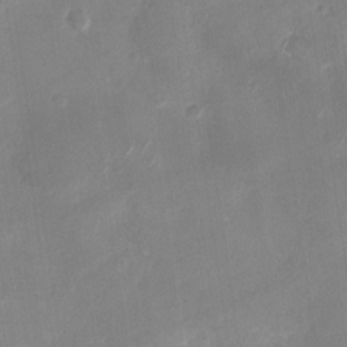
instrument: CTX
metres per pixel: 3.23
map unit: Nhu
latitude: -28.4440
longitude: -62.5357
